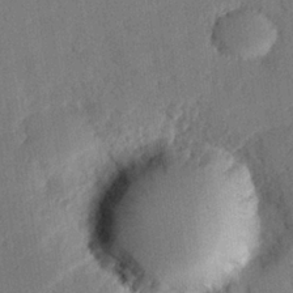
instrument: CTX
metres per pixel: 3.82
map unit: eHh
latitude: 26.9325
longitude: -81.1781
